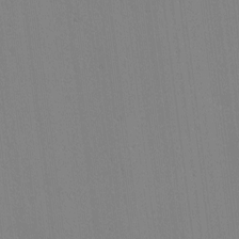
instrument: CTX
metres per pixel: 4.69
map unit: lAvf
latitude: -1.3510
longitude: -105.8395
